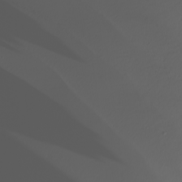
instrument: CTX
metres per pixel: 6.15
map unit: Nhu
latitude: -5.8611
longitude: -94.5546
